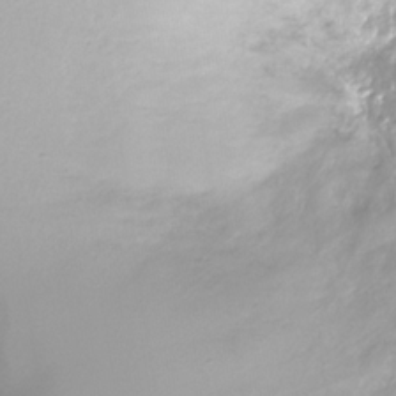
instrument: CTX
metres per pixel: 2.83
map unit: Nhe
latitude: -33.7100
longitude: -88.8569
